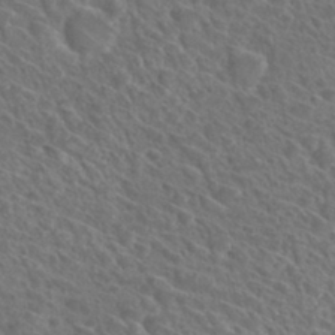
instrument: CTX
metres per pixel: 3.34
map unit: Hto
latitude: 31.6316
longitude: -47.1781
